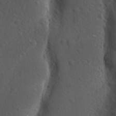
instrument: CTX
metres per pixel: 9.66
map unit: Ave
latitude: -8.9919
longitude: -121.4238
